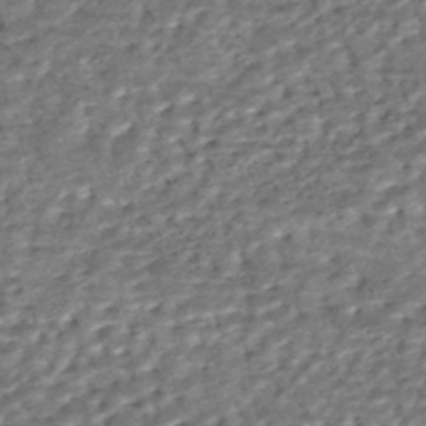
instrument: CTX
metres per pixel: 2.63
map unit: HNhu
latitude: -48.4062
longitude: 102.9353
